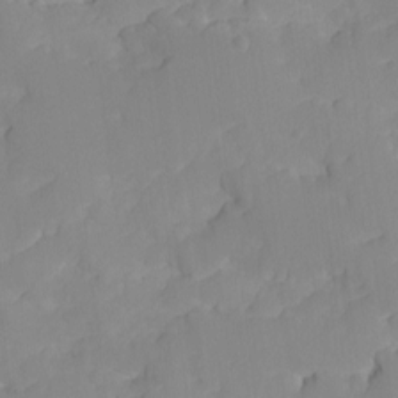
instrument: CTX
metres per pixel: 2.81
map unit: Ave
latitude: -9.0486
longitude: -116.8947
